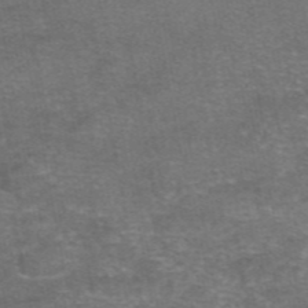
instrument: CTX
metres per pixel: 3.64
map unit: eAb
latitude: 47.7261
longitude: 104.4629
